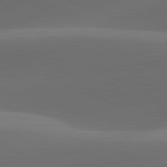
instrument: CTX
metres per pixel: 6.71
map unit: lApd
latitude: 81.9528
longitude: 129.9556
